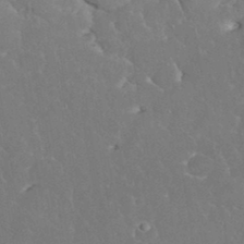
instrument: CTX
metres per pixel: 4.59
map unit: eHh
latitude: 34.8380
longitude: -64.0444
